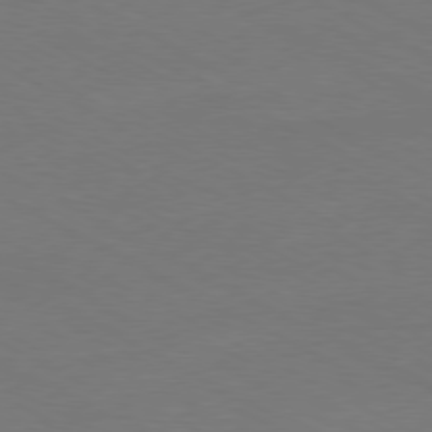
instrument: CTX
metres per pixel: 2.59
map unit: Ap
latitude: -79.9367
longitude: -82.4412
